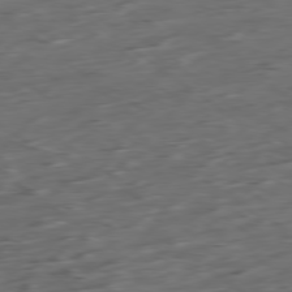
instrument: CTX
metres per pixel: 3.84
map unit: Ap
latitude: -79.1809
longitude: -58.4223
